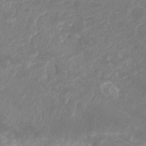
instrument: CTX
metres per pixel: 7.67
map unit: Hto
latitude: -8.7274
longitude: -43.5938
